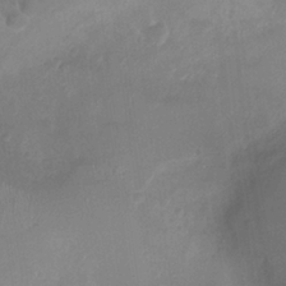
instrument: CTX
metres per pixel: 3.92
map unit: Ht
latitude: -3.7477
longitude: -18.1577
